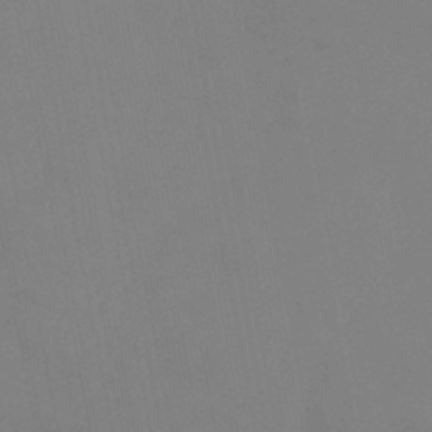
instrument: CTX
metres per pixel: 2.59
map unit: eHb
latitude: -37.9178
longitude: 74.6897
